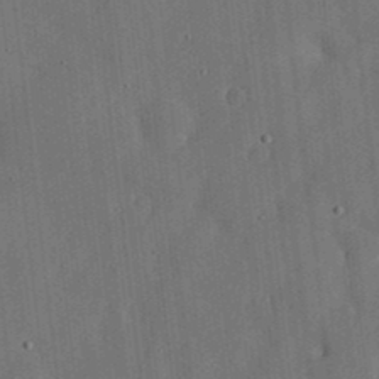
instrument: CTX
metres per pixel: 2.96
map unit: lHvf
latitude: 18.7813
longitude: -112.8758
